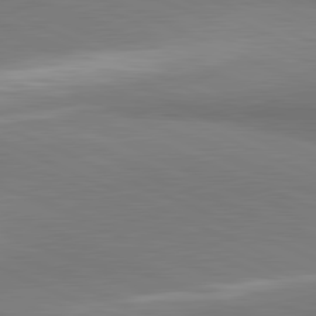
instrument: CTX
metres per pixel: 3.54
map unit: lApd
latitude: 81.5938
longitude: 161.3510
